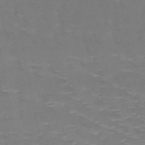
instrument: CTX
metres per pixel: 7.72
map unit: HNb
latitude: -48.9353
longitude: -47.0081
